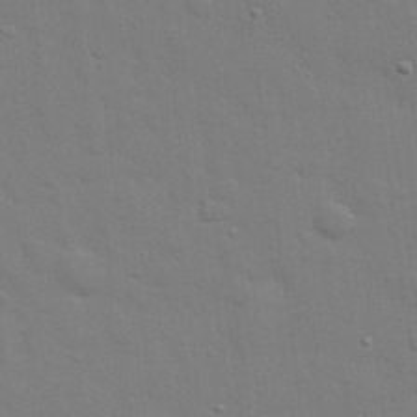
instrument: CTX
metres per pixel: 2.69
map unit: eHh
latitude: 28.6490
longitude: -75.1025
